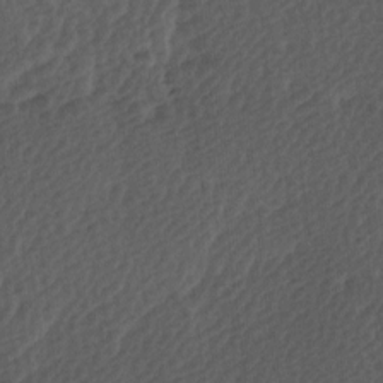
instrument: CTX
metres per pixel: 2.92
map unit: Ave
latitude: 9.2537
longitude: -106.7246
